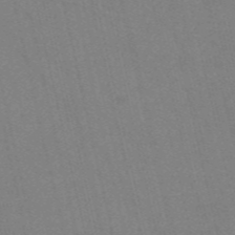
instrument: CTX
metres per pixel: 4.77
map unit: HNb
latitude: -55.0864
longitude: -38.3467
